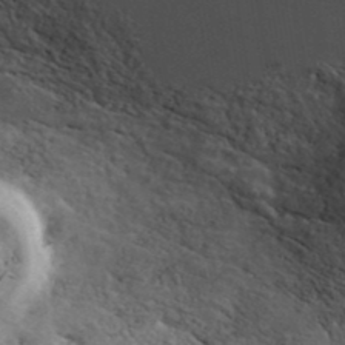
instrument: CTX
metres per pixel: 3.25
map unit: ANa
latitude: 42.1578
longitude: 49.8423
